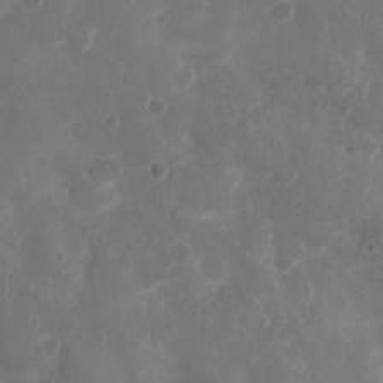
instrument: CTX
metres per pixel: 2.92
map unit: Nhu
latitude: 3.7827
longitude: -15.3104
